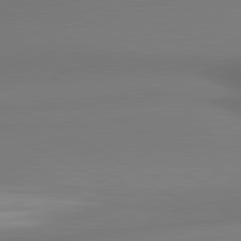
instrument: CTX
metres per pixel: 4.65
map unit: lApd
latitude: 81.3104
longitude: 173.6344
